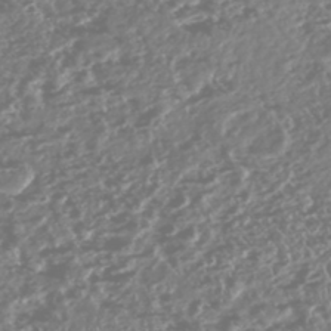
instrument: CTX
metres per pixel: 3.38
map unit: HNhu
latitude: -47.8611
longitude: 31.4076
